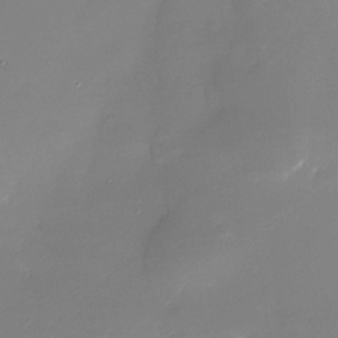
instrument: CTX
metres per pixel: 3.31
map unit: Nhe
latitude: -32.9920
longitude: -116.2523
